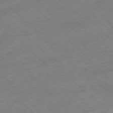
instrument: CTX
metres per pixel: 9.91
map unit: Hpe
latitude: -76.9164
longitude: -16.8569
